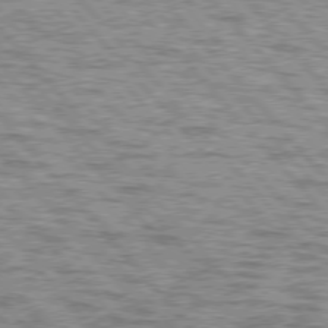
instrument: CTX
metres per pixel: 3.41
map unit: lApd
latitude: 76.7057
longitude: -71.1781
